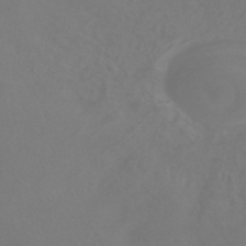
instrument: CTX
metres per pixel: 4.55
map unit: HNhu
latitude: -42.2550
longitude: 93.8800
